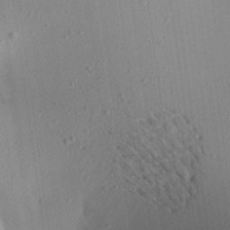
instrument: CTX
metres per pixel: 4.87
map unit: Aa
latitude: 21.2726
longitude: -143.1592
